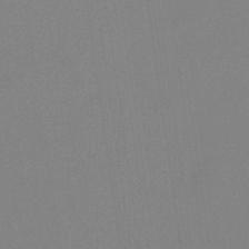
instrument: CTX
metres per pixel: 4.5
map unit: HNb
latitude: -36.4818
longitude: 54.5763
